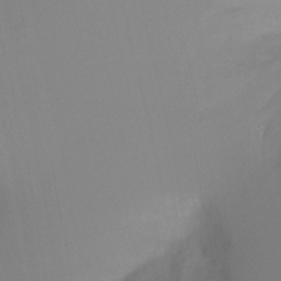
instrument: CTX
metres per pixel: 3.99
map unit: Ht
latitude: -11.8234
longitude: -46.2145
